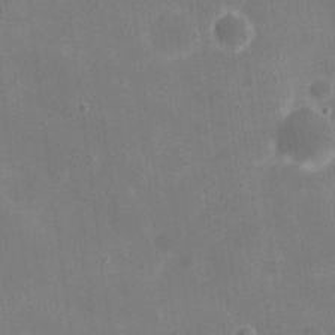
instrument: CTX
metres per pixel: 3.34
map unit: eHh
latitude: 20.5924
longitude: -66.1388
